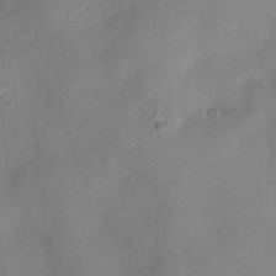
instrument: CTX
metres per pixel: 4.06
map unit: Nve
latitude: -21.9178
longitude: 106.1606
